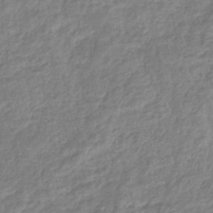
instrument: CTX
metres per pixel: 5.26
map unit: eHb
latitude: -38.1228
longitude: 81.0865
